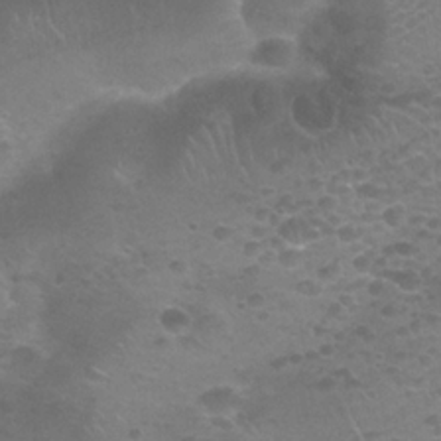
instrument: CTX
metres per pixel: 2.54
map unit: Nhu
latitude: 25.7260
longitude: -52.7813
